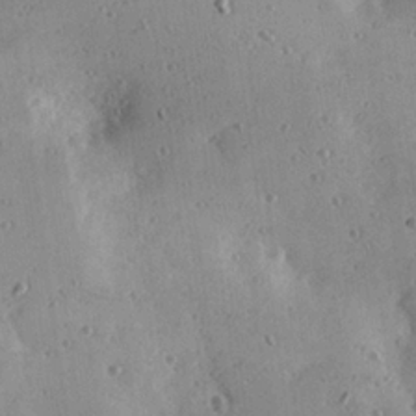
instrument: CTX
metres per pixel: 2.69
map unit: Hve
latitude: 25.8394
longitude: -93.4237
